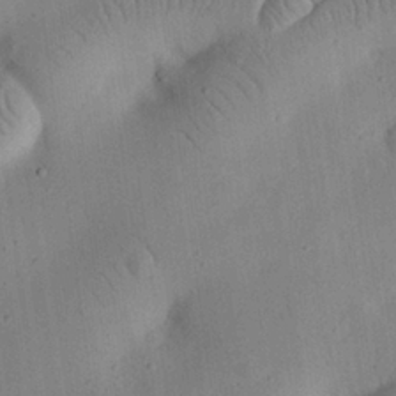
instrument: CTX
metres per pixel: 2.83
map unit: eHh
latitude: 25.0836
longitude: -68.9325
